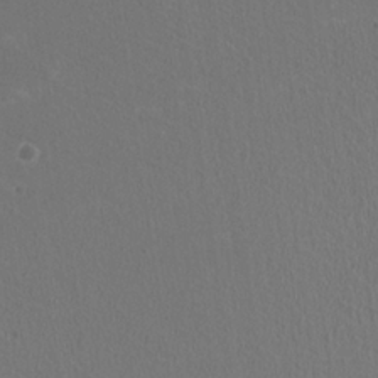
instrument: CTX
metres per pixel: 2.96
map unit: HNhu
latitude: -1.1243
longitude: -1.1025
